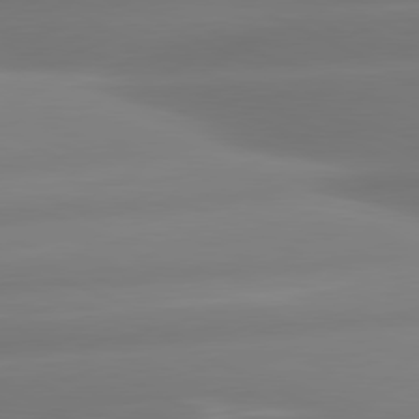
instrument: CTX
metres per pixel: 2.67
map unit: lApd
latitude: 80.8569
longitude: -160.0255
